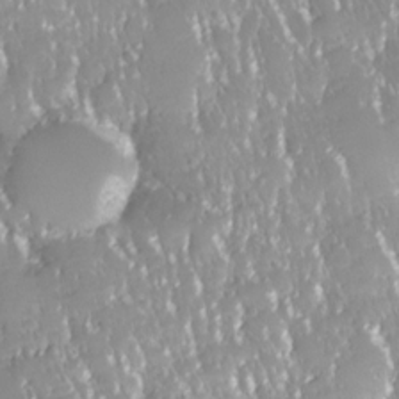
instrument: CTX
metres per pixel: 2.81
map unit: Nhe
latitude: -28.5007
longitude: -109.8961
